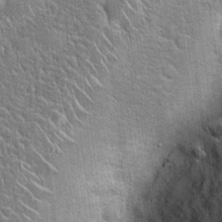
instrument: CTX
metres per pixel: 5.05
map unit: Hto
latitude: 20.7624
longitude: -51.4804
